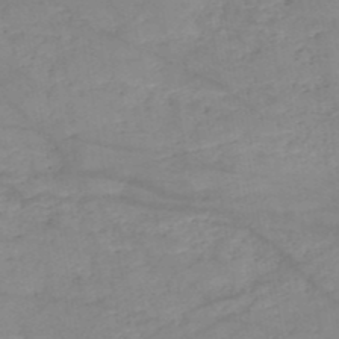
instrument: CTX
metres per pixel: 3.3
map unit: HNb
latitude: -50.2361
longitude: -39.8394
